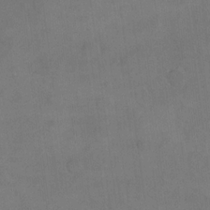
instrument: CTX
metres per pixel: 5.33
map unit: eHh
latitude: 18.1389
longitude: -65.6883
